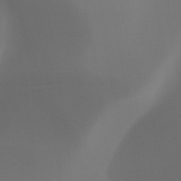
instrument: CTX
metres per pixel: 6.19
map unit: HNhu
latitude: -47.7099
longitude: 30.4818
